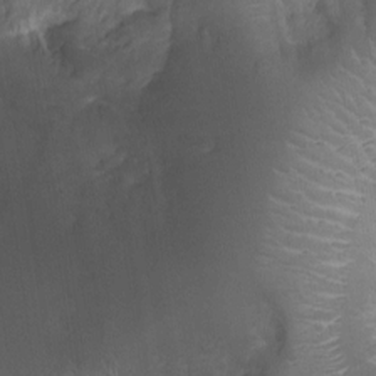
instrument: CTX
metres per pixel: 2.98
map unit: Ht
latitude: -1.6911
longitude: -16.6491
